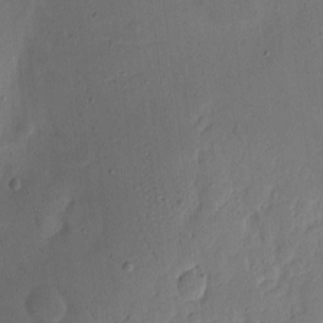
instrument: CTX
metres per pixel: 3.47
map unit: eHh
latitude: 6.7435
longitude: -71.8583
